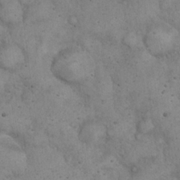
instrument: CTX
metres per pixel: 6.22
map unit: eHh
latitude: 20.3656
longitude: -59.3104
